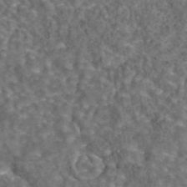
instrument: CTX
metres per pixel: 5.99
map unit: eAb
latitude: 43.5938
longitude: 107.4455
